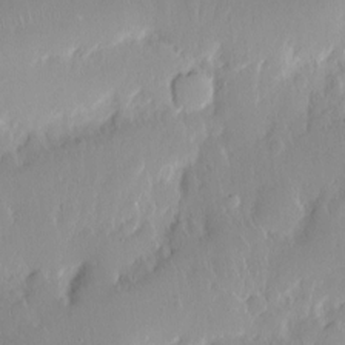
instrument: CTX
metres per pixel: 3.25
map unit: Nhe
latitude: -2.4062
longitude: -59.6694
